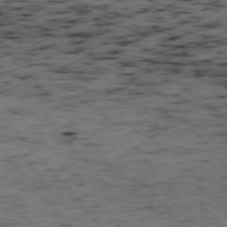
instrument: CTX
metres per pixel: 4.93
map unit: Ap
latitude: -76.1417
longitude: -61.0458
